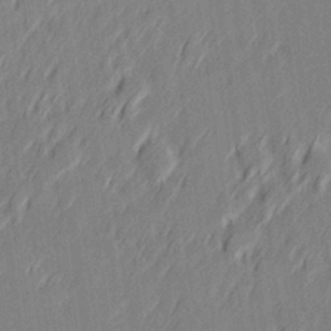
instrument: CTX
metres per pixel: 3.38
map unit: Hve
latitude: 26.5546
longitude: 145.2565
